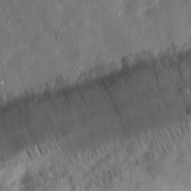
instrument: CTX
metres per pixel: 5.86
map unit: eHh
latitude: 31.7828
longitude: -75.9717
